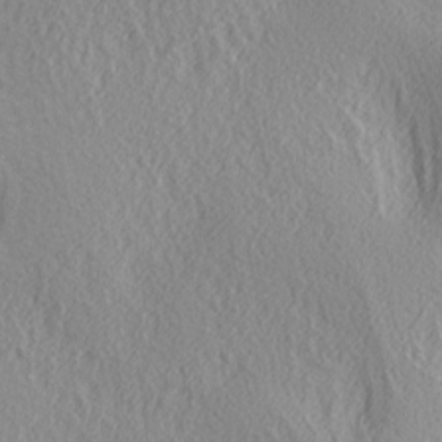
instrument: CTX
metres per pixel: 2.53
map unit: lAa
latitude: 4.0255
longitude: -112.8002
